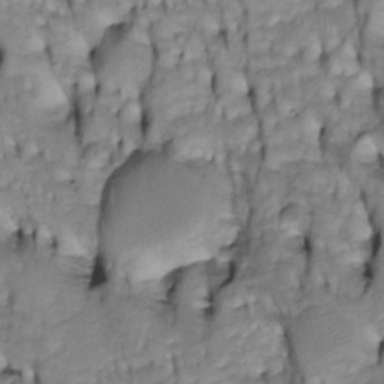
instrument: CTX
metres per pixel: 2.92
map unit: Htu
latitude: -4.6329
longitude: 150.5573
